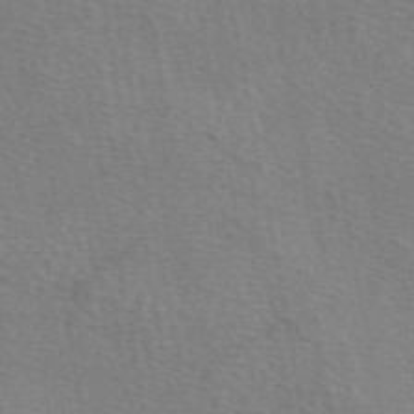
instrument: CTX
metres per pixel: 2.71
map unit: eAb
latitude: 50.8380
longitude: 115.5399
